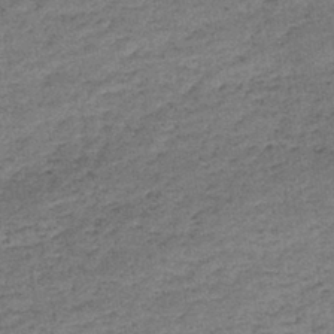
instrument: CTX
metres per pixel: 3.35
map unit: lHb
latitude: -39.6533
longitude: 67.8990
